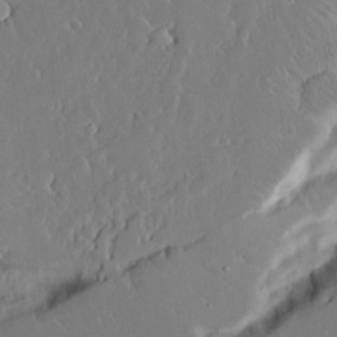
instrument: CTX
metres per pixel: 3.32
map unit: Aa
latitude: 12.5924
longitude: -126.8380
